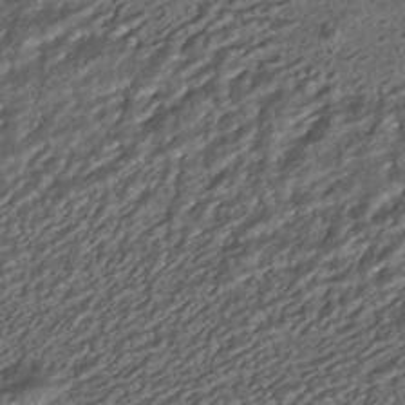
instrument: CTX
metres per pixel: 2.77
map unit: HNhu
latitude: -42.9730
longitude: 105.5588
